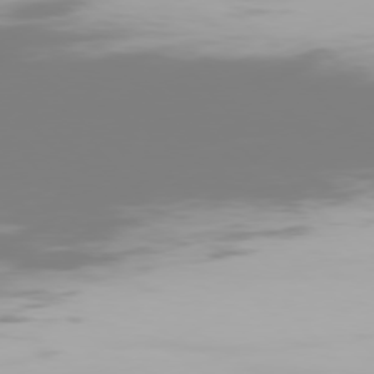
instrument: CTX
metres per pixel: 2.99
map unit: Hpe
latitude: 75.9906
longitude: -143.0081
